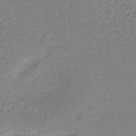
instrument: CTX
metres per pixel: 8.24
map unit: lHb
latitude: -40.2739
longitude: 63.1998
